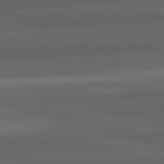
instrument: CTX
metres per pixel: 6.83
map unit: lApd
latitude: 82.3656
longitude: -171.3104
